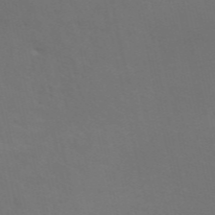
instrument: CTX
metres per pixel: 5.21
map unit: ANa
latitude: 49.8016
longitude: -71.8772
